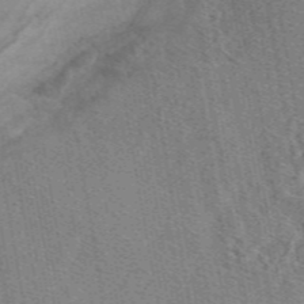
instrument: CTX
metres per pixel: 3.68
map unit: eAb
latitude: 48.7246
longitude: 104.5384
